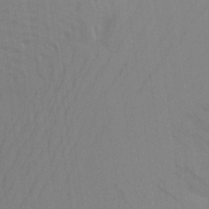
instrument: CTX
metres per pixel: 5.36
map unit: Aa
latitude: 24.8002
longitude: -145.6316
